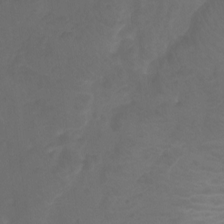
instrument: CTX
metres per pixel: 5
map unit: Ht
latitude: -10.2551
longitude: -35.5749
